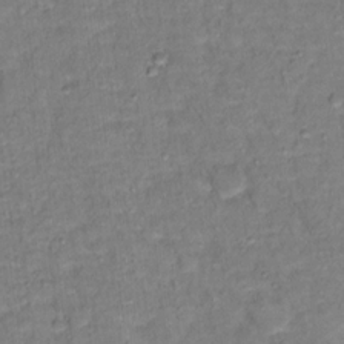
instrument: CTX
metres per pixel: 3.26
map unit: Ht
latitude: 14.9514
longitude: -37.0837
